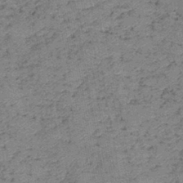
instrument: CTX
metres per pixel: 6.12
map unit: lHb
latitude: -42.0283
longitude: 79.4832
